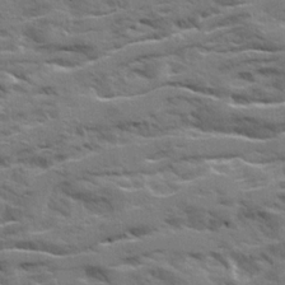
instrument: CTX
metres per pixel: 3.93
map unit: Ave
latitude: 20.8380
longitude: -130.0822
